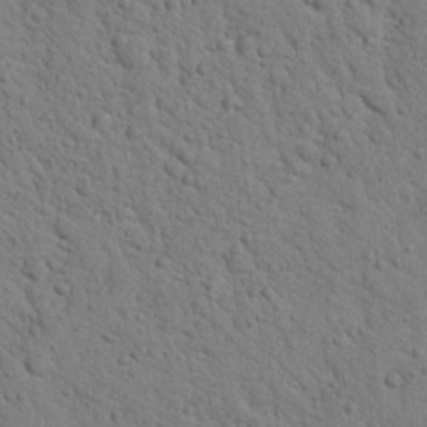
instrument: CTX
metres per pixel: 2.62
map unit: Nhu
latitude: 22.4790
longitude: -76.7435
